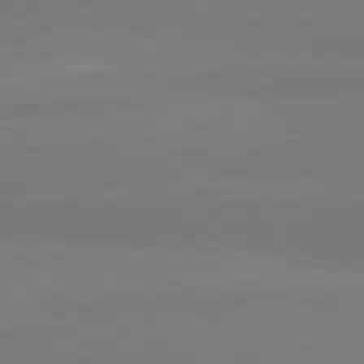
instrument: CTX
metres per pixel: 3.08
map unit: lApd
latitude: 81.6316
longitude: 179.8044
